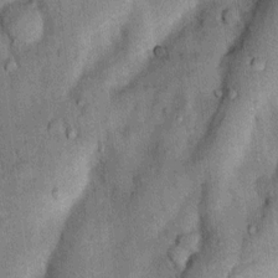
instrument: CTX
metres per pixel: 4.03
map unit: Nhu
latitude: 6.0633
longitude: -23.8394
